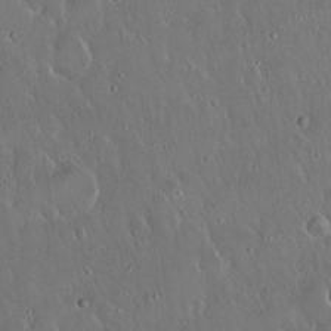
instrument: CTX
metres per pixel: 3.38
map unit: Hto
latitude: 17.0458
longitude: -57.4615
